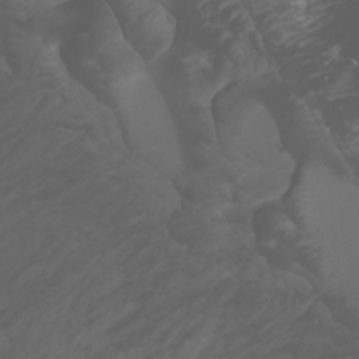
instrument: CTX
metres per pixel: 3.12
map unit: Nhu
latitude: -5.6910
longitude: -79.8017
